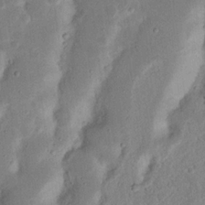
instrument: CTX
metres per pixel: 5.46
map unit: Nhu
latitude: 17.4804
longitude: -74.4223
